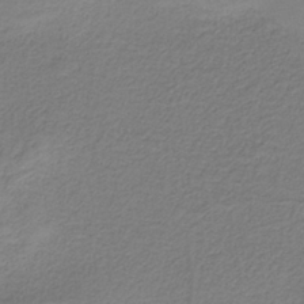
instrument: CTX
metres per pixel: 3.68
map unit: HNb
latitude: -38.2362
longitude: 53.4832
